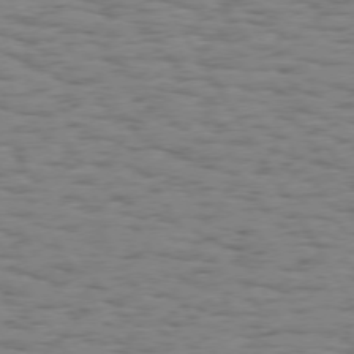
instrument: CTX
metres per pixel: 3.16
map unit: Hpe
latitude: 73.8962
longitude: -135.8394
